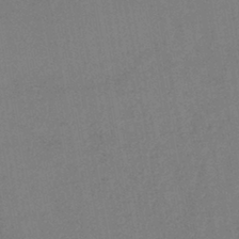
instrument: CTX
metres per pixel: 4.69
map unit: lHb
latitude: -42.4062
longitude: 68.2928
